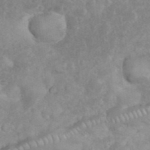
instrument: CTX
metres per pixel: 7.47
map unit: eHh
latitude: 35.7071
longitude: -62.3468
